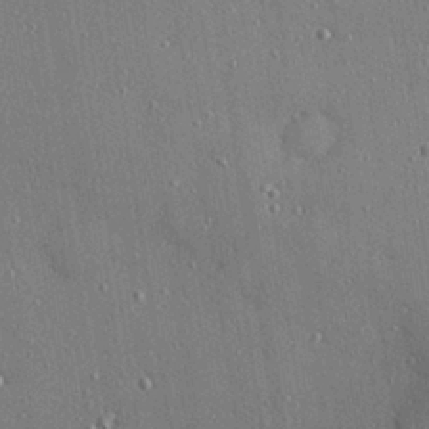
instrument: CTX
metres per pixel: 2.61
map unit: Hve
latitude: 27.6127
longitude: -90.2711
